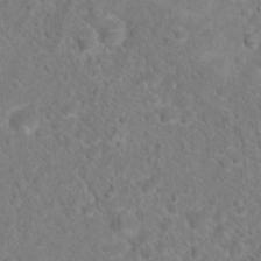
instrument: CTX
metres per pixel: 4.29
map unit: Hto
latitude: 18.7246
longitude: -38.4979
